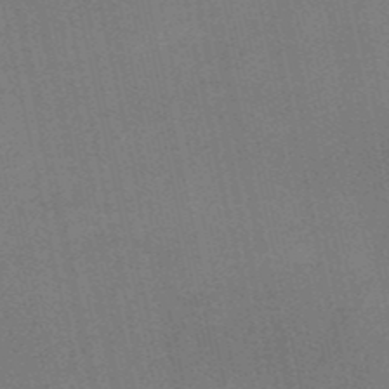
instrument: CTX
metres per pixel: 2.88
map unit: HNb
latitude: -52.6518
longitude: -46.5735
